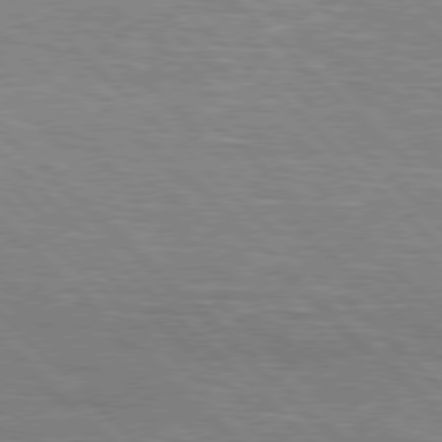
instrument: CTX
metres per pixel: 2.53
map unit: Hpe
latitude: 77.1781
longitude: -127.4238
